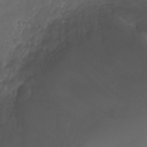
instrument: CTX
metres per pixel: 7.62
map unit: Ht
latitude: -1.5588
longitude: -19.5371
